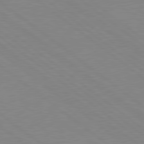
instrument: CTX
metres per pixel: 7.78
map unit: Hpe
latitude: 78.8191
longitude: -124.2900
